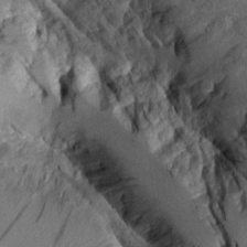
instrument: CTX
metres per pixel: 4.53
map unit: Aa
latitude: 8.8191
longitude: -128.3656
